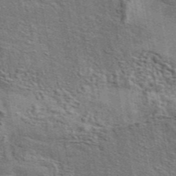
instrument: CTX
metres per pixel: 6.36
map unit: eAb
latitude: 43.8961
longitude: 110.2550
